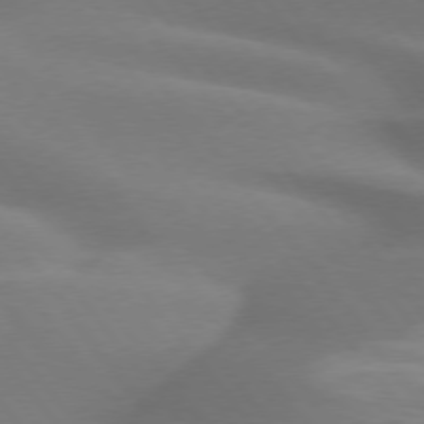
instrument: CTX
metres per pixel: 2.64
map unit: lApd
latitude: 75.2348
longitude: -60.3467
